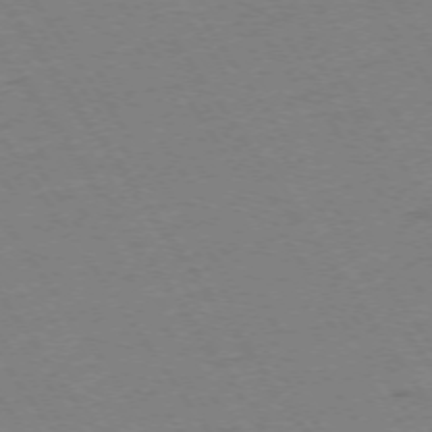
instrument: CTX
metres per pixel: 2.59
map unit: Ap
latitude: -73.8989
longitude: -83.2725
